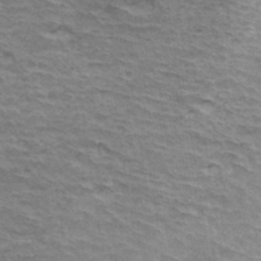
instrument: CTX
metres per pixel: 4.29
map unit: Hto
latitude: 35.5560
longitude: -42.5924
